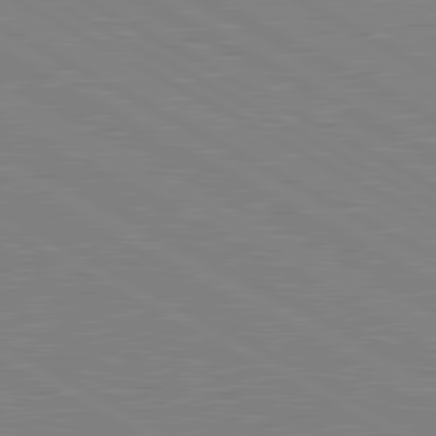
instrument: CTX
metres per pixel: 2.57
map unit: lApd
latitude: 80.9892
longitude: 151.8611
